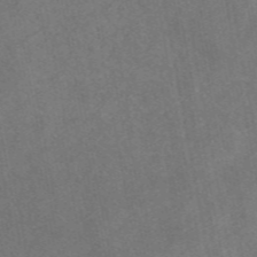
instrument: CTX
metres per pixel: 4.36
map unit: eAb
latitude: 47.5371
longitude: 127.7288
